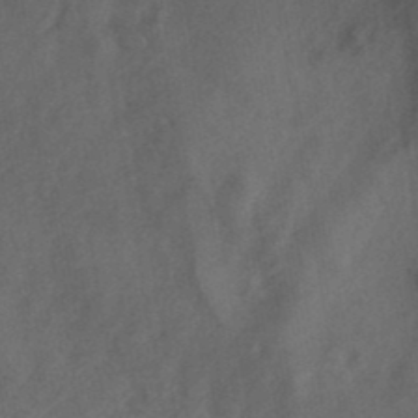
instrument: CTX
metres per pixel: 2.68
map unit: ANa
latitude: 39.6505
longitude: 29.4266
